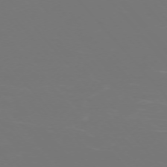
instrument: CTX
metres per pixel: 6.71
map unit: Ap
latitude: -75.6911
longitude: -76.6490
